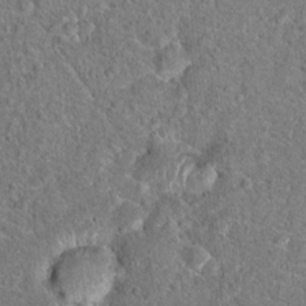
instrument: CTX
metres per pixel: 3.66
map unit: Hto
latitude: 17.8961
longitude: -42.6113
